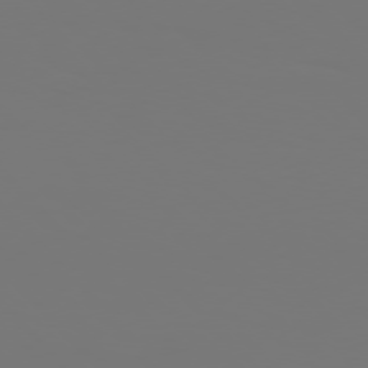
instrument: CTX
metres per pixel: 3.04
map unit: Hpe
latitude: 76.0633
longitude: -133.9906
